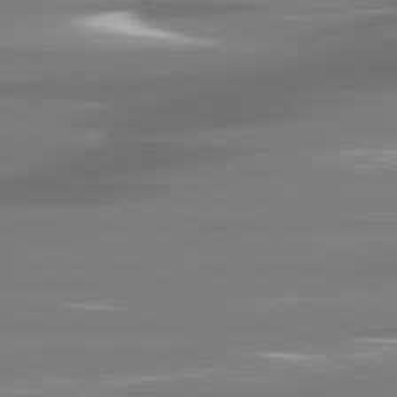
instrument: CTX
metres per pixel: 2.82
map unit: lApd
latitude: 81.2915
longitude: -138.1956
